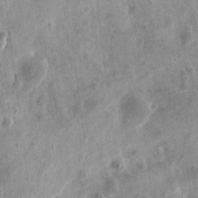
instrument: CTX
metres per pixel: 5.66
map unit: eHh
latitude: 12.9136
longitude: -73.8773
